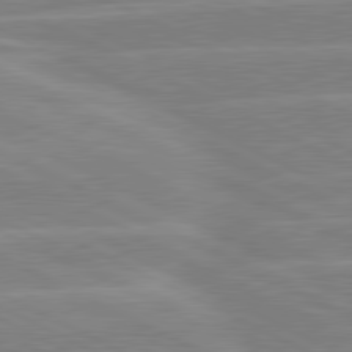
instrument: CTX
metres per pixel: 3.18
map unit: lApd
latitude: 80.8569
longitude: -125.3103
